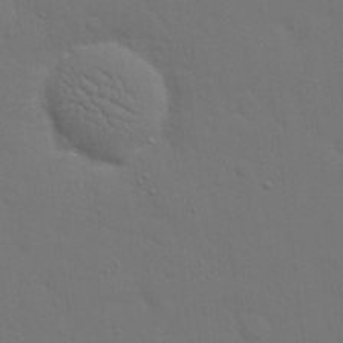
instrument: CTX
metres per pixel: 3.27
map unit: eHh
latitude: 18.9324
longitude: -66.7624
